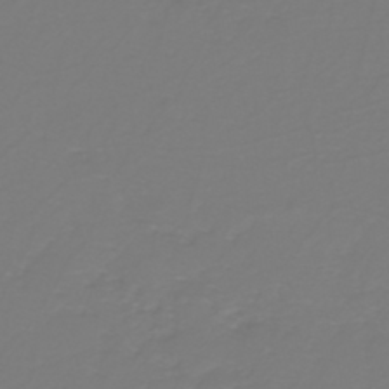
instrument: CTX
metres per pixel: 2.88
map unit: eHh
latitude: -42.8596
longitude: -33.3104
